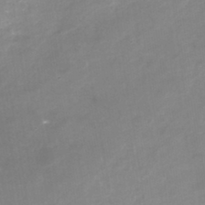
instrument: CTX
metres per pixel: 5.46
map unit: Nhe
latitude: -32.3873
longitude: -88.1389
